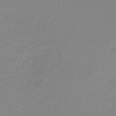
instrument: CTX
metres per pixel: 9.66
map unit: lHb
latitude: -37.0675
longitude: 61.5399
